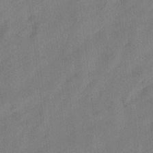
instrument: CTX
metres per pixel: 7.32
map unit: lAvf
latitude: 7.4804
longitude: 165.8989
